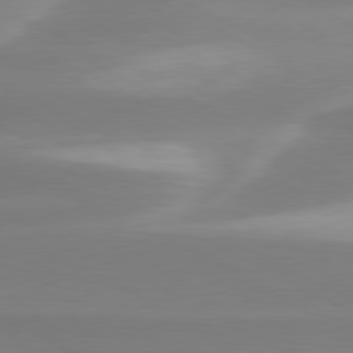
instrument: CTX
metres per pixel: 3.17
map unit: lApd
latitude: 79.6883
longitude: -115.8394
